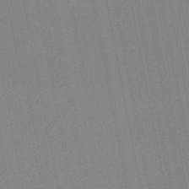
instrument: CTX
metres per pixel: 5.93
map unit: lHb
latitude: -48.8975
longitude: 71.9745
